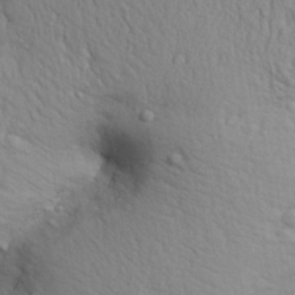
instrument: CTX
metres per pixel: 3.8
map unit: Aa
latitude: 31.2537
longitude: -145.0647
